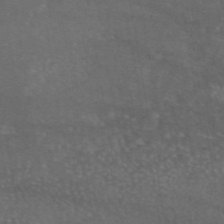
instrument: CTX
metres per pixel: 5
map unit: eAb
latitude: 46.1200
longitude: 114.7085
